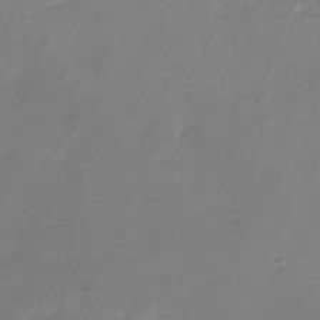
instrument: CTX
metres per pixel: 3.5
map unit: Nhu
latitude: -29.2754
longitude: -78.0255
